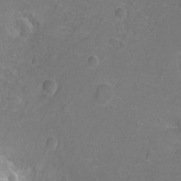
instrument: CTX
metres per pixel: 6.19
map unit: Hto
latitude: 3.1025
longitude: -33.1025
